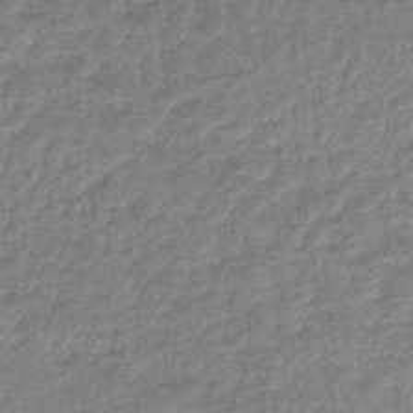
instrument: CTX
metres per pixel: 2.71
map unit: lHb
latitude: -44.5574
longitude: 66.8030
